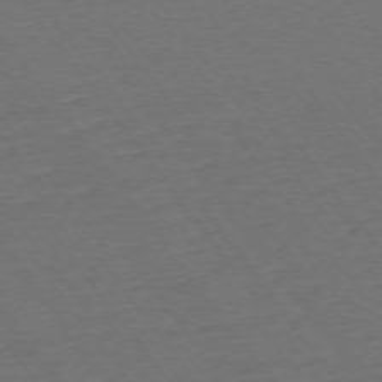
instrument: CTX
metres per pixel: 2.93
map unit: Ap
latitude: -75.3888
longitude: -83.6882
